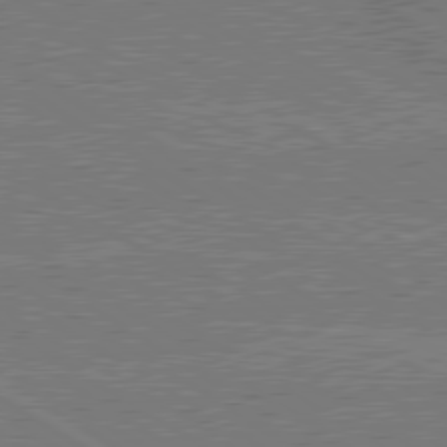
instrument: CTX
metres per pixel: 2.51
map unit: lApd
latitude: 79.7828
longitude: 169.2753
